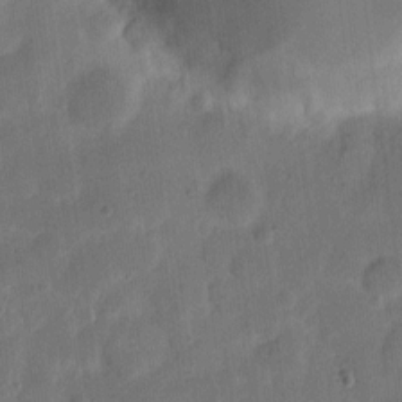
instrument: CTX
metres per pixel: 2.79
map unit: eHh
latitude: 8.8758
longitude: -65.5560
